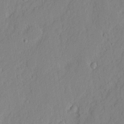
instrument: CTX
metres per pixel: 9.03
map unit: eHh
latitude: 2.8758
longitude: -77.5371
